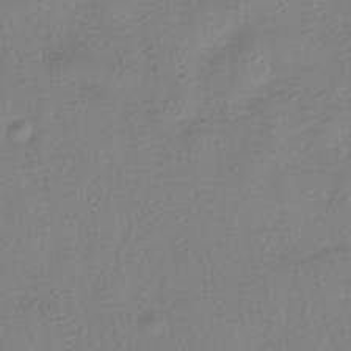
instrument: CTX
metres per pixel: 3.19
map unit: HNhu
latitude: -40.9730
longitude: 98.8219
